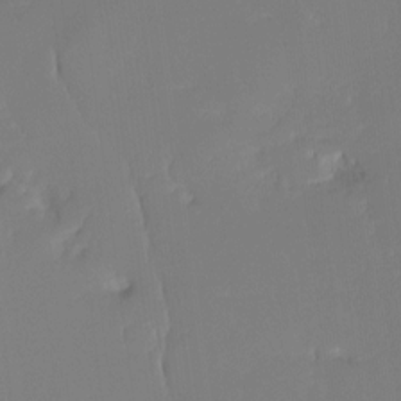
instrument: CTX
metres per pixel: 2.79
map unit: Ht
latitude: -14.2362
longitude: -52.0633
